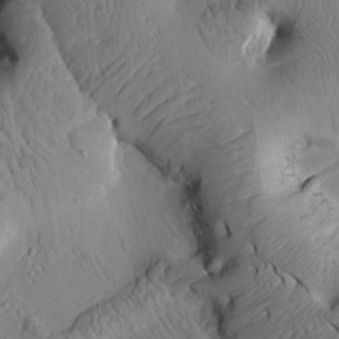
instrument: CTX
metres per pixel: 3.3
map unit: Htu
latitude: 2.2522
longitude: 177.8045
